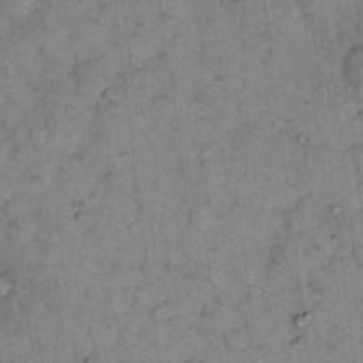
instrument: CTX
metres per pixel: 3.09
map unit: eHh
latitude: 15.5183
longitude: -65.1403
